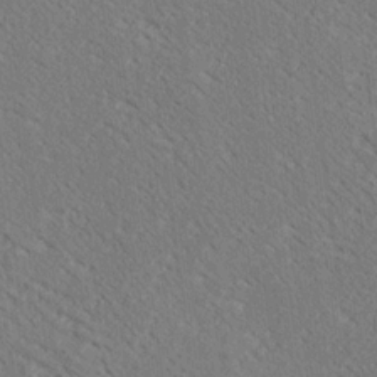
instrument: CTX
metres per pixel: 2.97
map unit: Ave
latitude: 18.2144
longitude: -140.0255
